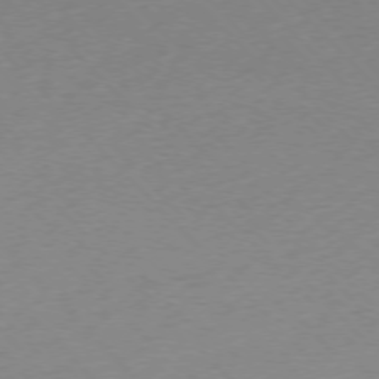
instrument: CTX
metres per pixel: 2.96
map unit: Ap
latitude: -76.3495
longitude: -71.1781
